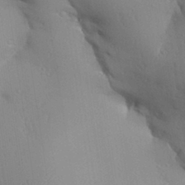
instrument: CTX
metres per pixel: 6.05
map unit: Aa
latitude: 32.1578
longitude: -143.9339
